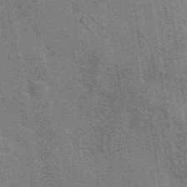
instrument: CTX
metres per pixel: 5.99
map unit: eAb
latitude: 40.6112
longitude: 107.3510
